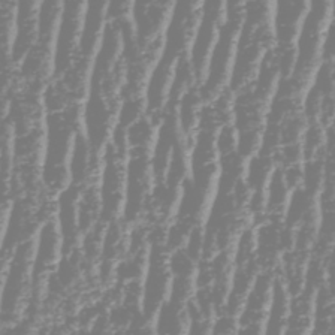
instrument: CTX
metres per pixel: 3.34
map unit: HNhu
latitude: -48.5007
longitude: 29.3321
